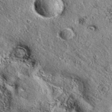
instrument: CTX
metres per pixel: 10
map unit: eAb
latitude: 36.3845
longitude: 110.1228
